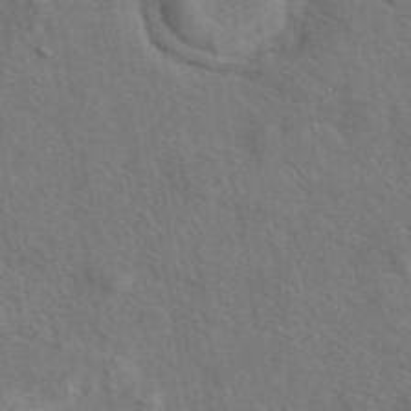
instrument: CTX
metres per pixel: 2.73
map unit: eAb
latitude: 42.6868
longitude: 109.9367
